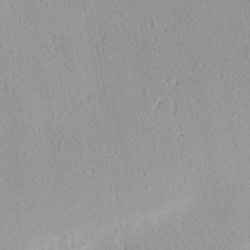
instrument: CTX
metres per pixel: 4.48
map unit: Ave
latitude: 17.6316
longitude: -139.0080
